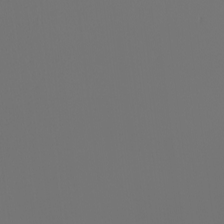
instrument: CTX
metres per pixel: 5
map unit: Nhu
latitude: -6.6140
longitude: -95.0648
